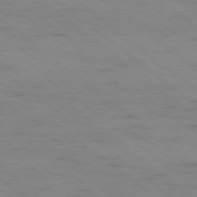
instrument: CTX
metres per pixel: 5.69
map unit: Ap
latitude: -79.1053
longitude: -100.6680
